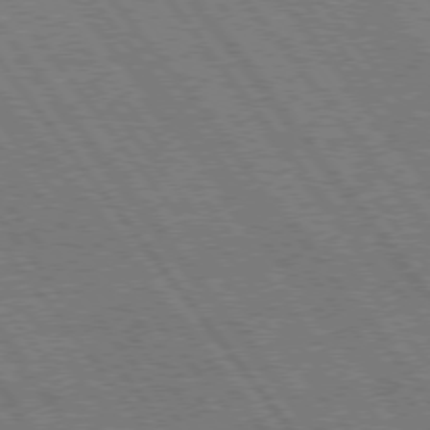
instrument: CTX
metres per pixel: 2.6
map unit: Hpe
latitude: 74.8380
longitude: -139.7450
